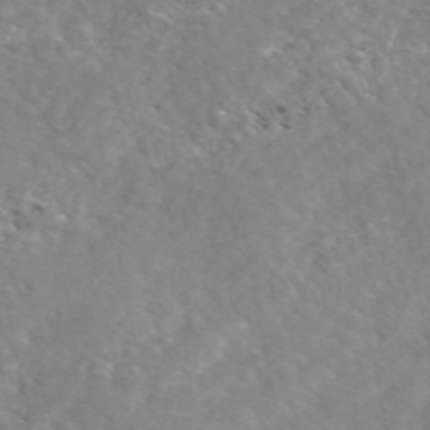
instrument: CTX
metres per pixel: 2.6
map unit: eAb
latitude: 48.4223
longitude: 117.8044
